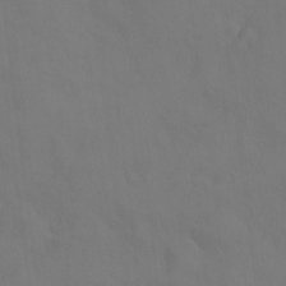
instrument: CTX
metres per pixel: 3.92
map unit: HNhu
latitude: 6.6113
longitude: -0.2711
